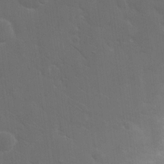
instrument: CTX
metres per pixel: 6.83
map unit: eHh
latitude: 19.2915
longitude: -66.1577
